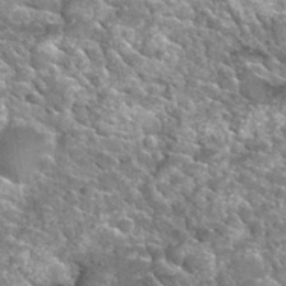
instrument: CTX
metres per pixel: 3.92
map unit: Nhu
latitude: 32.2711
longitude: -52.3278
